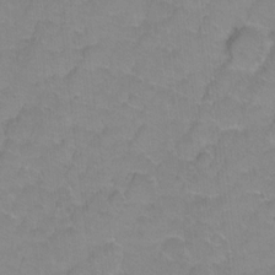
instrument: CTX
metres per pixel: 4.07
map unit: Hto
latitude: 2.5168
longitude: -32.9325
